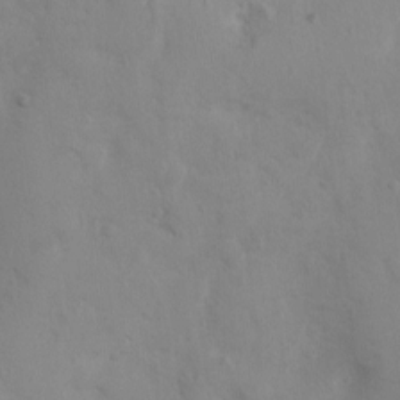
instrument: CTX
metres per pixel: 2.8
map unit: Nhu
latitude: -0.1795
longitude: -16.2523
